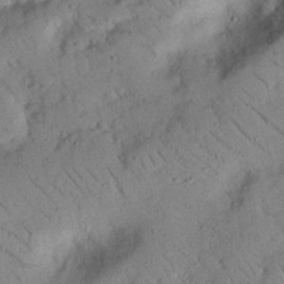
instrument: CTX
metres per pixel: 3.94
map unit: eHh
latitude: 25.4237
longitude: -75.7450
